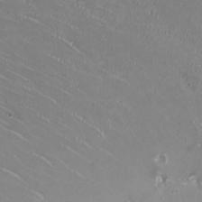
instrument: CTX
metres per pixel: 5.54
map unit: HNhu
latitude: -0.0472
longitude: -2.5357
